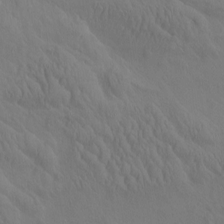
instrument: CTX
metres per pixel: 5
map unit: eHh
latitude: -1.0109
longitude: 15.1243
